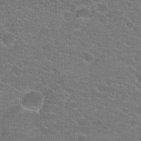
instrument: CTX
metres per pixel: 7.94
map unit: Hto
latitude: 21.7072
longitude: -43.8394
